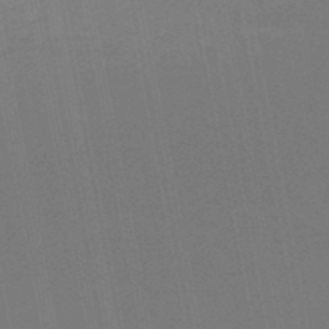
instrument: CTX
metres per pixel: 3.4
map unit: lHb
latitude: -47.4454
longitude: 68.4629
